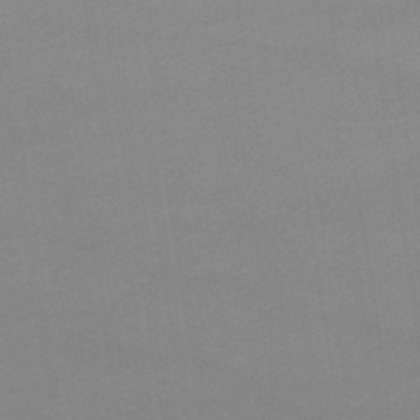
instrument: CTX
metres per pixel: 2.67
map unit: lHb
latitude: -47.7288
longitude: 67.5399
